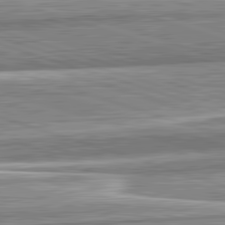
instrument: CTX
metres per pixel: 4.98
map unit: lApd
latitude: 82.6868
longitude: 167.4643
